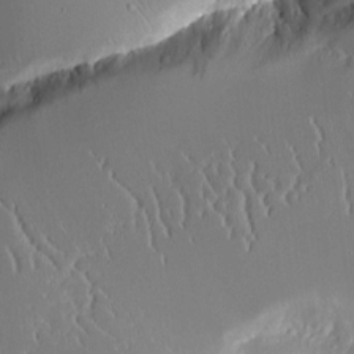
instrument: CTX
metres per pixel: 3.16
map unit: Aa
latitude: 12.0255
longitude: -126.5735
